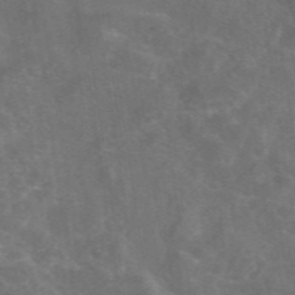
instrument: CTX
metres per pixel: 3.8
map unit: eAb
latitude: 46.7624
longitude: 126.6896
